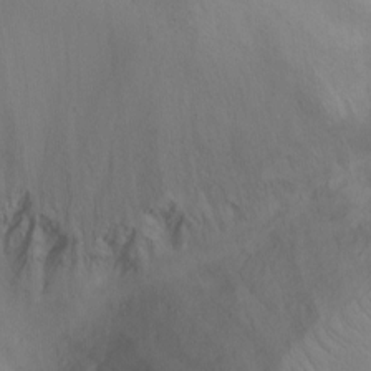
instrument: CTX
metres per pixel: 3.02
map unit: Ht
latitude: -7.0486
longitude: -26.6869
